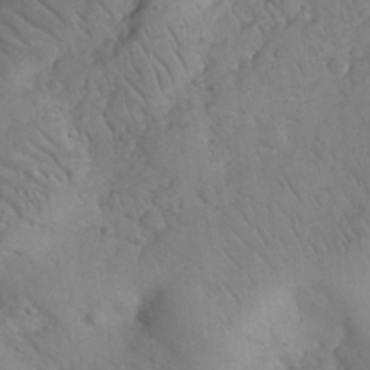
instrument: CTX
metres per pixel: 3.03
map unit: eHh
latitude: 30.2334
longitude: -70.5735
